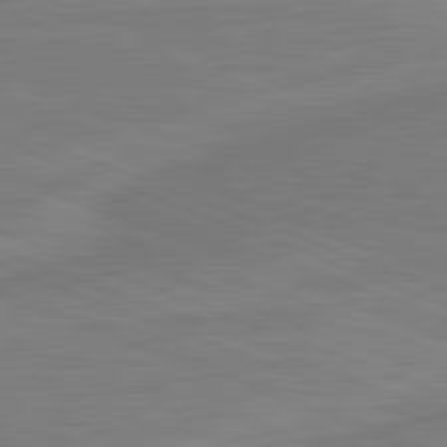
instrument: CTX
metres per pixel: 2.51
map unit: lApd
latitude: 81.8205
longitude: -175.6316
